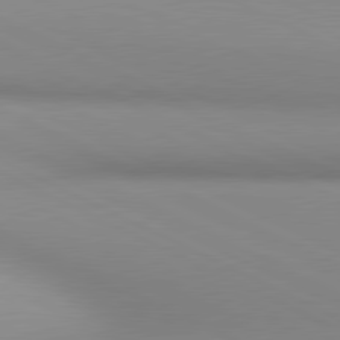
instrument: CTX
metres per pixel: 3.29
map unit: lApd
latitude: 80.7435
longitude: 143.7288
